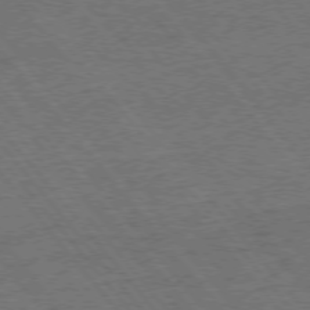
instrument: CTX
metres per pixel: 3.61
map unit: Ap
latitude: -76.8975
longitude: -96.6490
